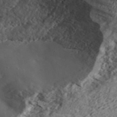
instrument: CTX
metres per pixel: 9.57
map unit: ANa
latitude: 42.8758
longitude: 47.4454
